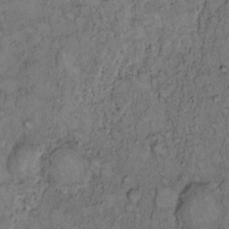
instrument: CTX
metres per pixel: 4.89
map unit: Hto
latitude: 11.9150
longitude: -58.2900
